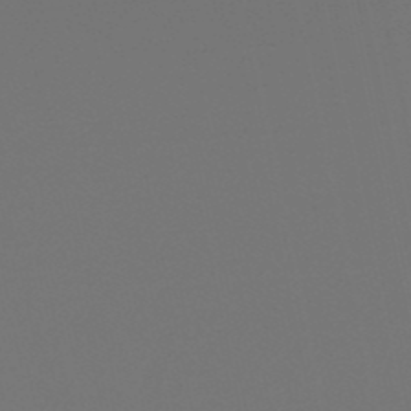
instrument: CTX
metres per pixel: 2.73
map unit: eHb
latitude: -50.6896
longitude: 70.1039
